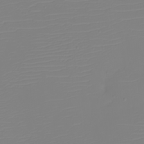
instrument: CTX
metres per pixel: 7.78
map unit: eHh
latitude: -5.5966
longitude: -85.0459
